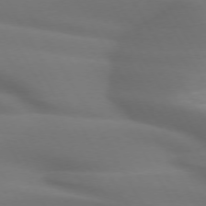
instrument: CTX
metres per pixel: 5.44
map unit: lApd
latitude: 72.5546
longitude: -49.8772
